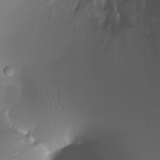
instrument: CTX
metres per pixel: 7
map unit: Ht
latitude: -12.1606
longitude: -45.1970
